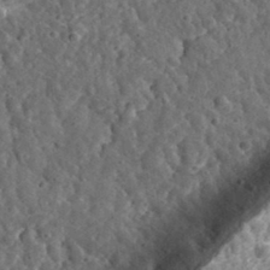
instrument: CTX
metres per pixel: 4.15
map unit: eHh
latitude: 34.7435
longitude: -79.2915
